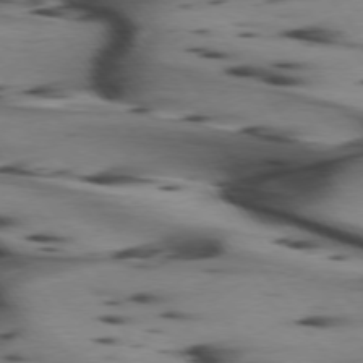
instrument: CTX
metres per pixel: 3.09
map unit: lApd
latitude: 74.8758
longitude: -64.3278
